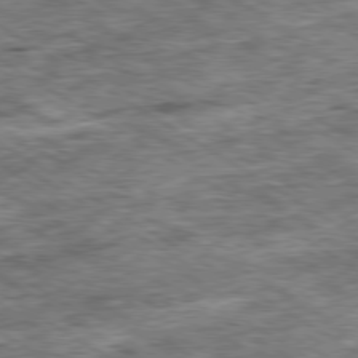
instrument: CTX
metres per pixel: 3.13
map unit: Ap
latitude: -79.9178
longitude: -74.4034
